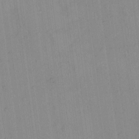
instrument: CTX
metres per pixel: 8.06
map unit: Hto
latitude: 14.8947
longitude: -39.6883
